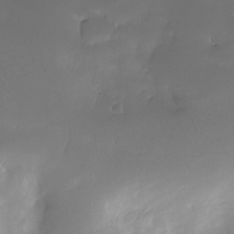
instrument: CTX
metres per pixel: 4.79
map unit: Nhe
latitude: -31.7099
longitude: -117.5371
